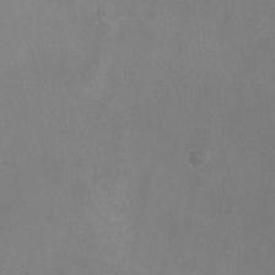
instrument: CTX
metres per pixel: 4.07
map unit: HNhu
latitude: -1.3132
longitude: -4.3845
